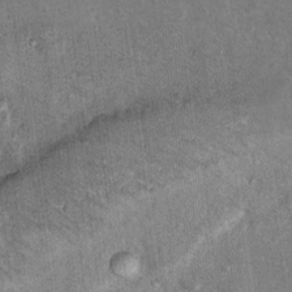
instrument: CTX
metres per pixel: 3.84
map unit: Hto
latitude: 10.8569
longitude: -36.3467
